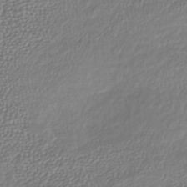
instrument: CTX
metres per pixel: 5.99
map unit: lHb
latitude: -40.4062
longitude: 73.3320
